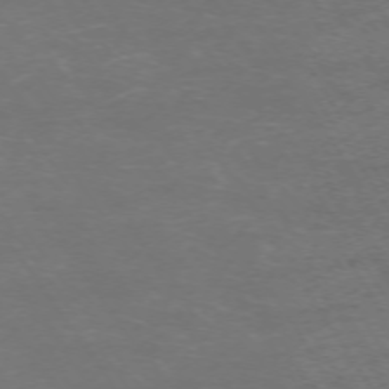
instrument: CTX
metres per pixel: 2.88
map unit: Ap
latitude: -73.8989
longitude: -84.8947
